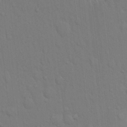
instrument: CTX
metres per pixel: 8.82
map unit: Hto
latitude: 14.2145
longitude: -57.8205
